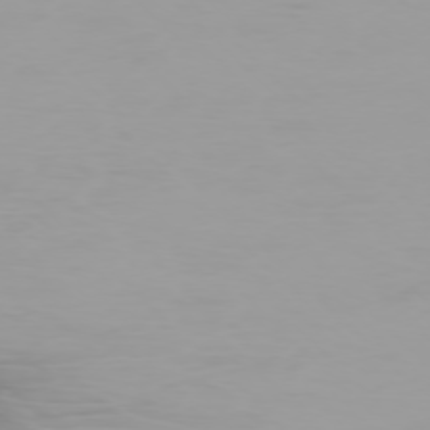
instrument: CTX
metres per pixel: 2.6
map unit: Ap
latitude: -77.4265
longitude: -72.5168
